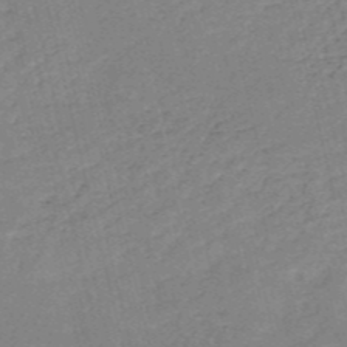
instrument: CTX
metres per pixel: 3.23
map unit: HNb
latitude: -53.4454
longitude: -37.1214
